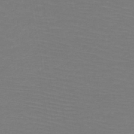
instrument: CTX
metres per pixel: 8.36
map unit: HNb
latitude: -49.7667
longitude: -44.3278
